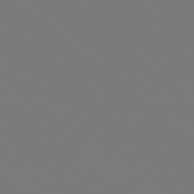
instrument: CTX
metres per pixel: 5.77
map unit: Hpe
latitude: 78.5735
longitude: -163.4616
